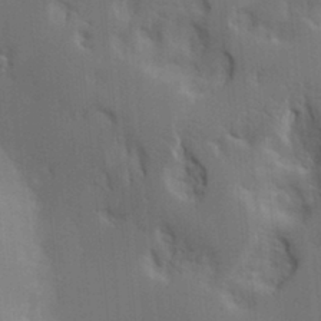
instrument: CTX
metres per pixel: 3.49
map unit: lAa
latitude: 18.3089
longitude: -139.2726
